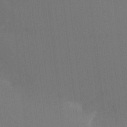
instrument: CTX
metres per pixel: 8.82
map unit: Nhu
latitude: -10.9353
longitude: -75.3860
